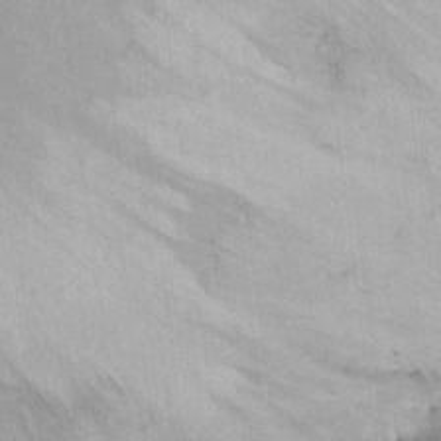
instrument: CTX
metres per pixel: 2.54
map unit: Ht
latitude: 8.8380
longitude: -38.4034
